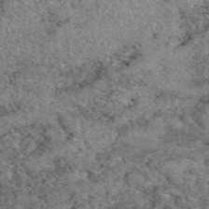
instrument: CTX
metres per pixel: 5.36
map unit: eAb
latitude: 49.4615
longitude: 109.0486
